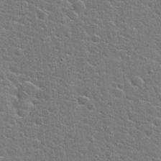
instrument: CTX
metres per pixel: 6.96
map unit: Hto
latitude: 22.6868
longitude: -44.1200
